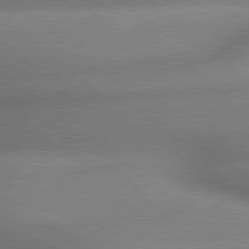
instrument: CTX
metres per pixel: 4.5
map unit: lApd
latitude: 79.6694
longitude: -166.5545
